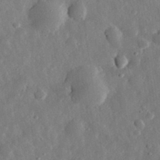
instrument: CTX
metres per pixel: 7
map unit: eHh
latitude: 32.3467
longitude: -78.4601
